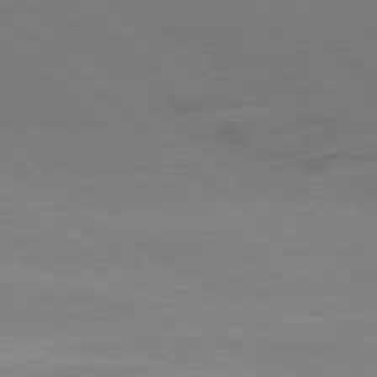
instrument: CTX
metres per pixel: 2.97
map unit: Ap
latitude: -80.2929
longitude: -54.4412
